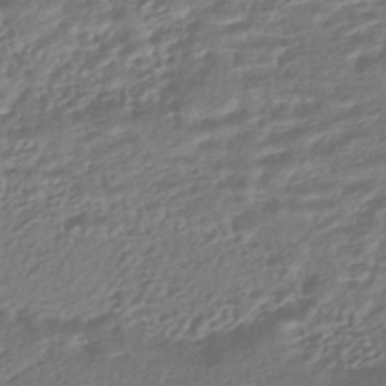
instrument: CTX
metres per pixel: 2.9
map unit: HNhu
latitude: -45.5210
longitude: 100.2361
